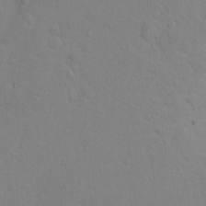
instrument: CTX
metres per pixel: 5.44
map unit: Hto
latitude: -6.4062
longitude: -35.2348
